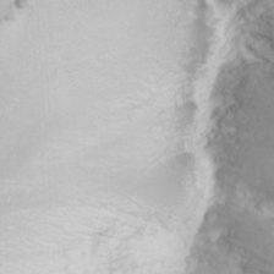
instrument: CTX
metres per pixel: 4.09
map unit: Nhu
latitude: -8.2361
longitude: -73.4426
